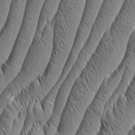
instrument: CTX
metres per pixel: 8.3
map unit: Aa
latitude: 7.7639
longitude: -129.8394
